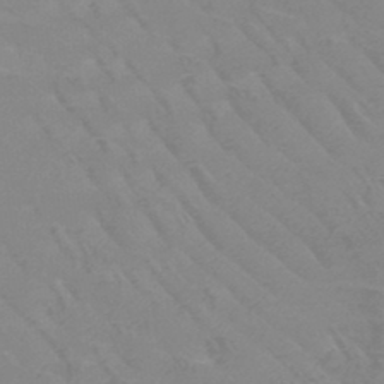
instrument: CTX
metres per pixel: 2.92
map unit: HNb
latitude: -45.3132
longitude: -42.0255
